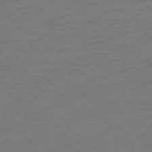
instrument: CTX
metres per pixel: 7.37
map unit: Ap
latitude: -74.9731
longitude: -84.8758
